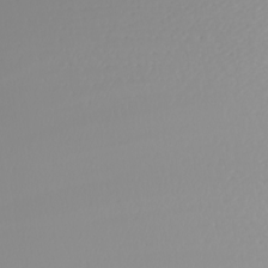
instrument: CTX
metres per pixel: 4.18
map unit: Nhu
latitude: -6.5384
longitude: -95.8773
